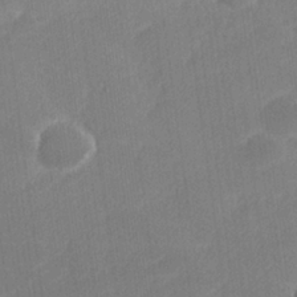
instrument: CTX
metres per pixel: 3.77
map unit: lHvf
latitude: 25.6693
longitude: 141.5966
